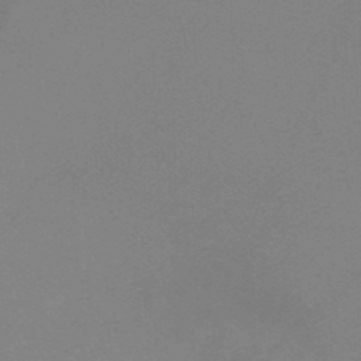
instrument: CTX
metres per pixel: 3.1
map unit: lHb
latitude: -45.8611
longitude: 63.9745
